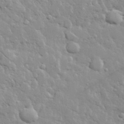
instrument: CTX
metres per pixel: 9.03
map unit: lHvf
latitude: 32.3656
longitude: -93.3859
